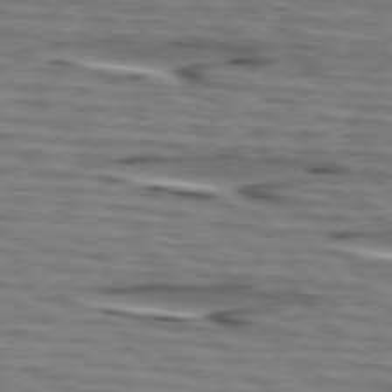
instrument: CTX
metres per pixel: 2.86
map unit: lApd
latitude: 75.0836
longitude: -71.8394
